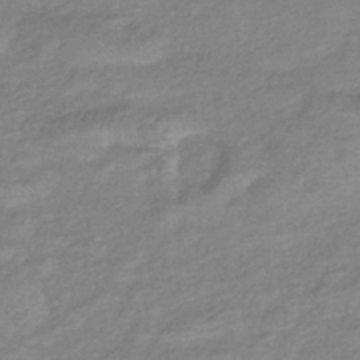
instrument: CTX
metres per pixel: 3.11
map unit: eHb
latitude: -40.8597
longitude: 81.7478
